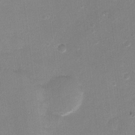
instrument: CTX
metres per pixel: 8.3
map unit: Ht
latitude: -2.7085
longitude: -28.5923
